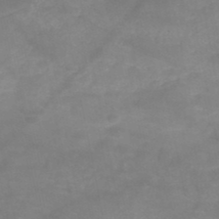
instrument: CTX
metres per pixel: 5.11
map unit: HNb
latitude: -48.6330
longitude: -38.7813
